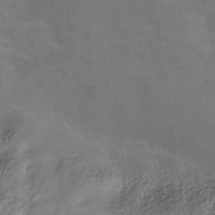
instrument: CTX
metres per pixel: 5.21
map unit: Hve
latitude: -31.7099
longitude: 94.1227
